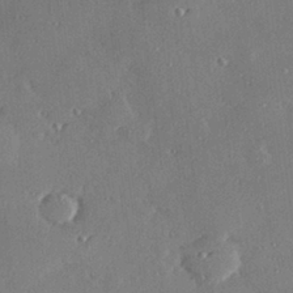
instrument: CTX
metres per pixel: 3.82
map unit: Hve
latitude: 28.4223
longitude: -91.3482
